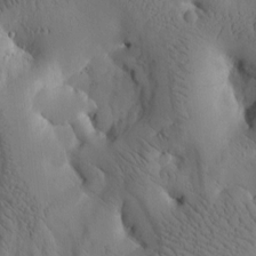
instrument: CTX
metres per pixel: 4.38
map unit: Htu
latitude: -2.7463
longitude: 169.2187
